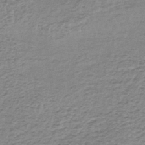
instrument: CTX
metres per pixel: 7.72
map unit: lHb
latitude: -40.2928
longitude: 71.9745
